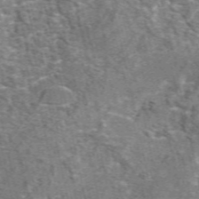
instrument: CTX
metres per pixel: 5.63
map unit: eAb
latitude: 44.4412
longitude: 111.5399
